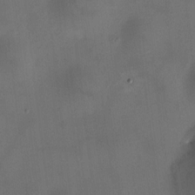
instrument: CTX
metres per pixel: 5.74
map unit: HNhu
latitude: 10.3656
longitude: 9.9178
